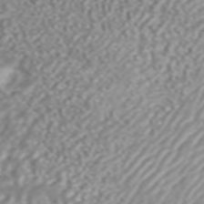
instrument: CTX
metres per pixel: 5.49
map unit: ANa
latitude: 42.3089
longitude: 34.5574
